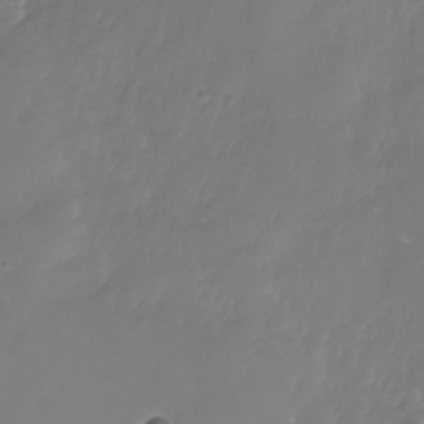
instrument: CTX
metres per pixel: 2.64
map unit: Nhu
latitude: -26.5762
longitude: -71.1781
